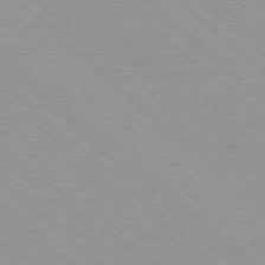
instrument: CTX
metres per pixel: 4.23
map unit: Hpe
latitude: 77.8394
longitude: -154.0444
